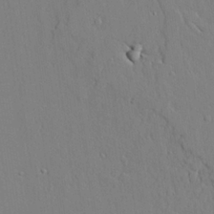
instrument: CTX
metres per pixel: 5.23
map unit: lAvf
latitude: 24.6490
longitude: -110.7246
